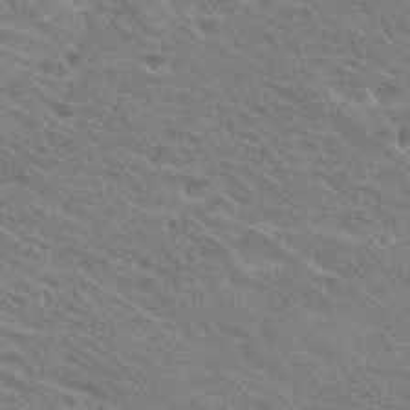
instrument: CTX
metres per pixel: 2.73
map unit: Hto
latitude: 26.0633
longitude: -40.3089
